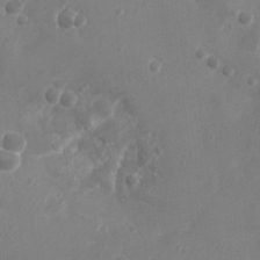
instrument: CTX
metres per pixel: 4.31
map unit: Nhu
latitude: 5.5749
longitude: -18.5923
